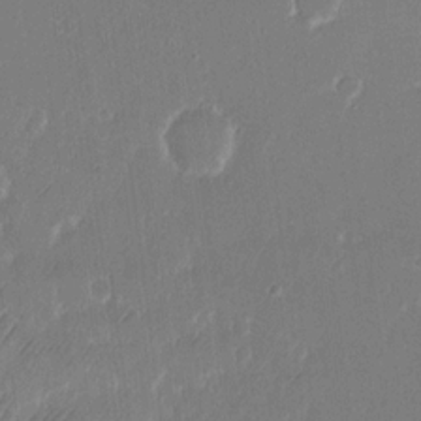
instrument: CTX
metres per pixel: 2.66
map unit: eHh
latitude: 15.1593
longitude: -70.1767
